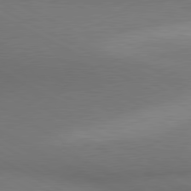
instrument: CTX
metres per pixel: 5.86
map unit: lApd
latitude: 80.7057
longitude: 139.4266
